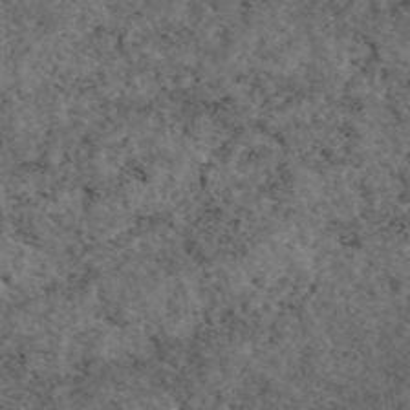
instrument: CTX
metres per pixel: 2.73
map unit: eAb
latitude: 45.9717
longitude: 113.7289
